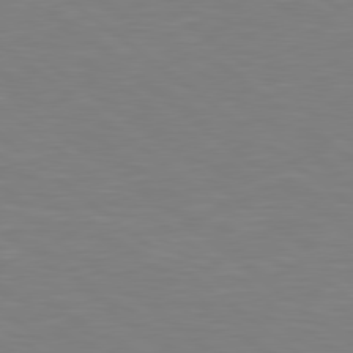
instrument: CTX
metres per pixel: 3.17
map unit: Hpe
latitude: 78.8758
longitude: -148.5924
